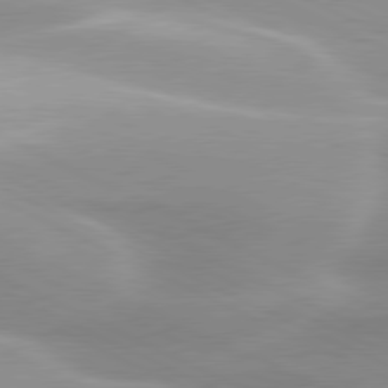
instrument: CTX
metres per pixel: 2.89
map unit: lApd
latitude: 79.8773
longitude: -121.1215
